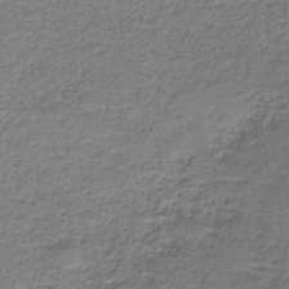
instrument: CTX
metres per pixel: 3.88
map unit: HNb
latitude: -37.3887
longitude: 51.8044
